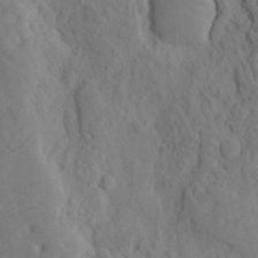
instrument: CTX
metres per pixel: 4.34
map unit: eHh
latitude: -1.2376
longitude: 18.0283
